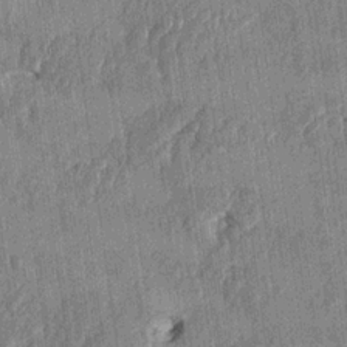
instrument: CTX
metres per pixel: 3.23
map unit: HNhu
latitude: 1.2159
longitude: -6.1578
